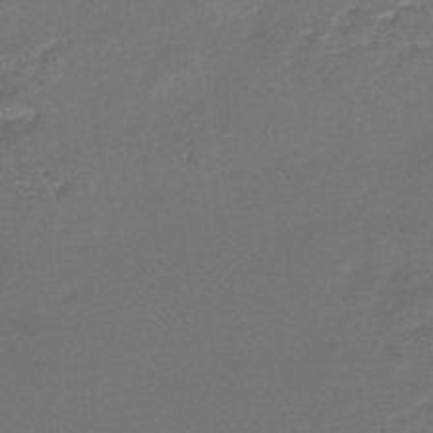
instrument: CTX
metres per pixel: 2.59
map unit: lHb
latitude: -45.3510
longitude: 78.1228
